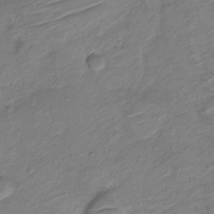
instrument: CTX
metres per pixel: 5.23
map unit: Nve
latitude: -18.9731
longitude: 106.9353
